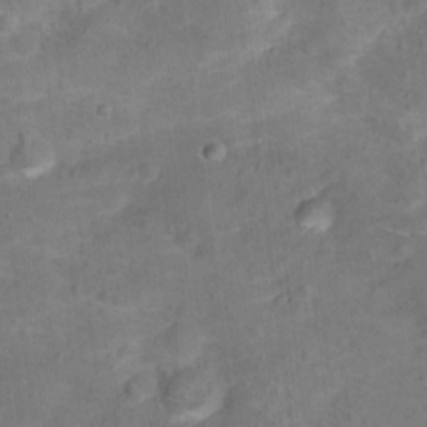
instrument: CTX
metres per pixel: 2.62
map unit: Hto
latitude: 15.7828
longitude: -42.1767
